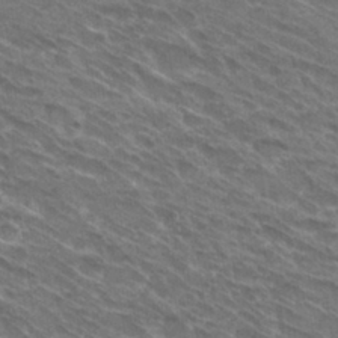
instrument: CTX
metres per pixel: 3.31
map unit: Hto
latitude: 30.7436
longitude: -44.9325
